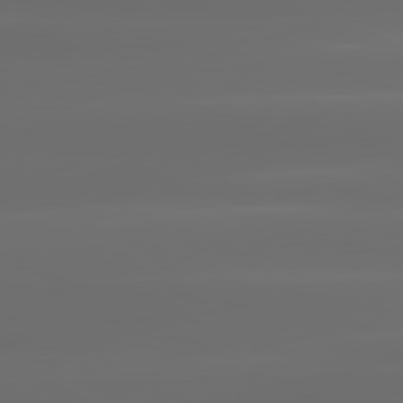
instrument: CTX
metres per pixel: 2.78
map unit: lApd
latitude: 81.0458
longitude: -136.0633
